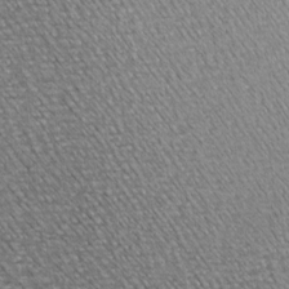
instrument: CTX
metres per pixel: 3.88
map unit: Hve
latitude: 3.4993
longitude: -121.4616
